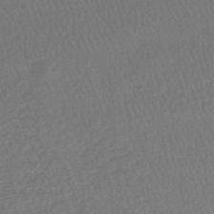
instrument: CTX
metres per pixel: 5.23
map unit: HNhu
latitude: -48.4818
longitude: 101.8233
